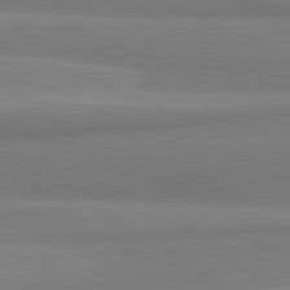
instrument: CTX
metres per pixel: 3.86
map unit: lApd
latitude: 82.1388
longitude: 174.3684
